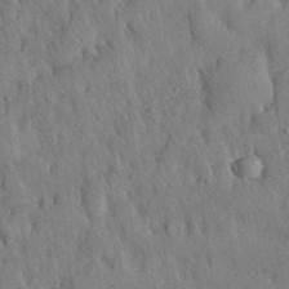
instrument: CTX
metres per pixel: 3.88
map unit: eHh
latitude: 29.4993
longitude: -77.5182
